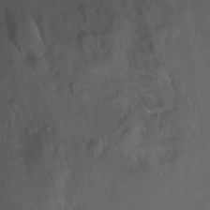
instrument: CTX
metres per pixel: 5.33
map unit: Hto
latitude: 4.1389
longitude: -32.4223
